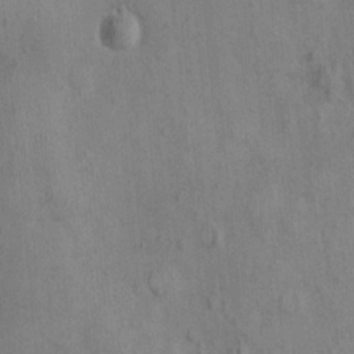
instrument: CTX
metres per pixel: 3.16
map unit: Nhu
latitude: -0.2173
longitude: -15.7261
